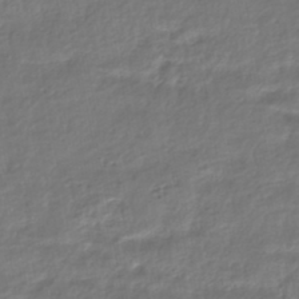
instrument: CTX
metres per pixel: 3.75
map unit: HNhu
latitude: -46.3117
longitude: 103.7856
